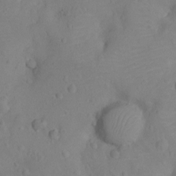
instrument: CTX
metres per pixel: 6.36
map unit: Ht
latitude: -9.5777
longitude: -23.3671
